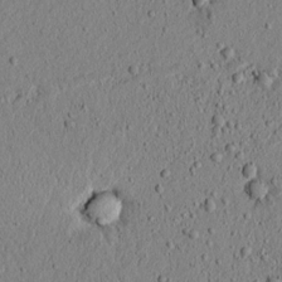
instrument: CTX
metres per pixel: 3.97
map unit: lAvf
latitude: 6.0822
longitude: 166.6141
